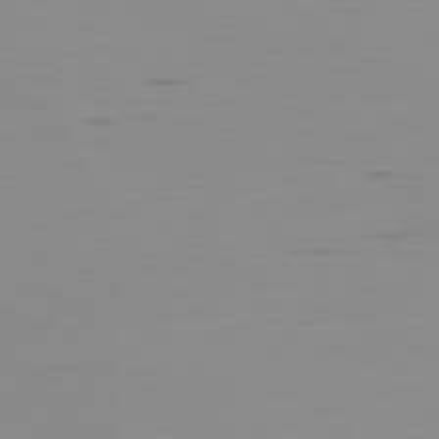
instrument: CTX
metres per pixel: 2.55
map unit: Ap
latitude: -79.2942
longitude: -71.7638
